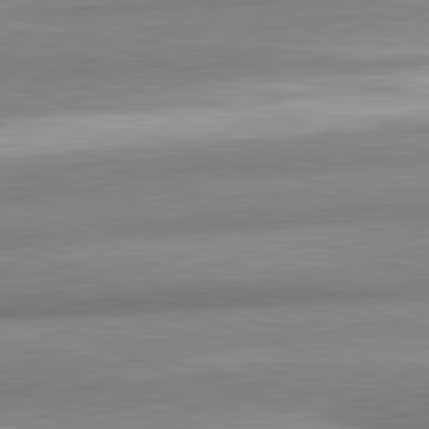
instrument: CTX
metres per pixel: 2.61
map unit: lApd
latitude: 82.1199
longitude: 179.8422
